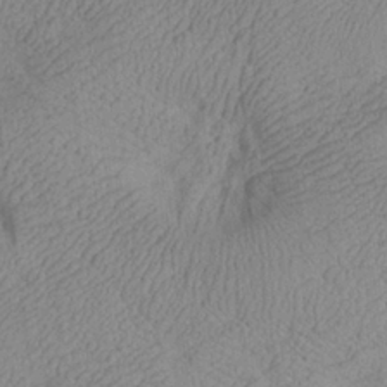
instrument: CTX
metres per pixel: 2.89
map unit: Aa
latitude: 26.5168
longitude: -143.7072
